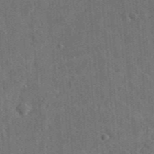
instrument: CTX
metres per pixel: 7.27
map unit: lHvf
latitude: 33.5560
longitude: -90.4223
